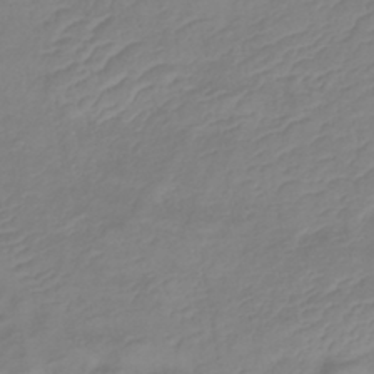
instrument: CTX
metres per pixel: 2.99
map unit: lHb
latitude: -40.9353
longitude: 76.6518
